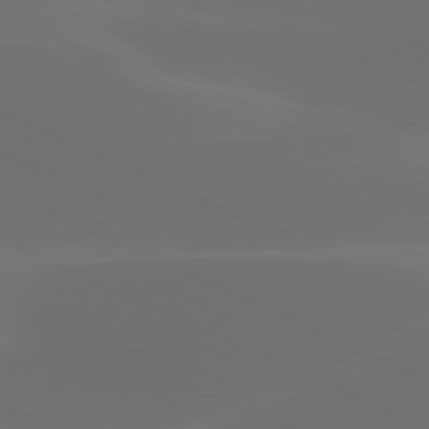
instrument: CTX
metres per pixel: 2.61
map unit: lApd
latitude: 80.6113
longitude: -82.3656
